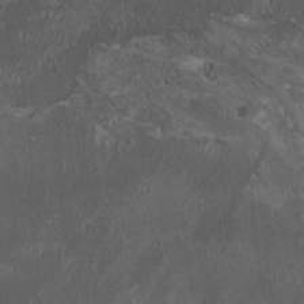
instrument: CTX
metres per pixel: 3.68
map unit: HNhu
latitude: 4.0633
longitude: 4.9919
